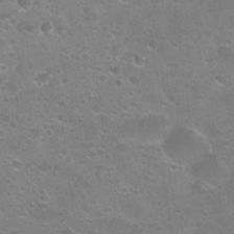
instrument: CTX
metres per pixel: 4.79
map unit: Hto
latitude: 24.5923
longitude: -50.9891
